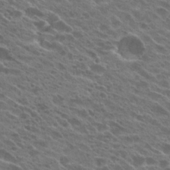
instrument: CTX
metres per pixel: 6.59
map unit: Hto
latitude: 25.9528
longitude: -42.7813
